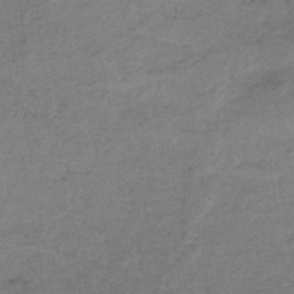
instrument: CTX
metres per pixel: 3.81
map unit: HNb
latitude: -32.4440
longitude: 62.1794
